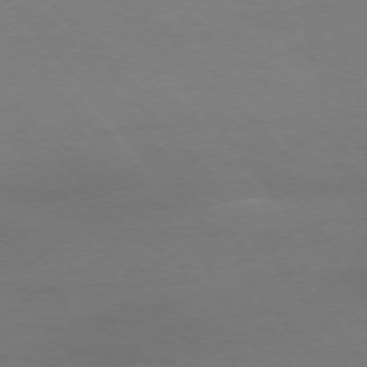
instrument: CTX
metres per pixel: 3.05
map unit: Ap
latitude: -76.2362
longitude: -89.0459
